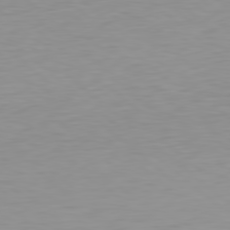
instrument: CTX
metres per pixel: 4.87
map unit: Hpe
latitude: 78.5924
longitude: -140.8758
